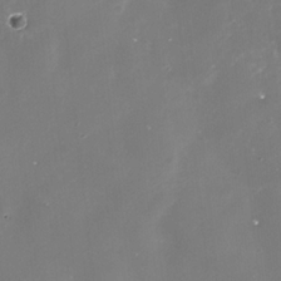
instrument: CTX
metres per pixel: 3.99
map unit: Nhe
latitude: -35.4643
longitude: -91.4615
